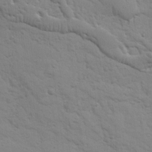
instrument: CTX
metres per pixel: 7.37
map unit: Nhu
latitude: 17.8772
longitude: -78.4601
